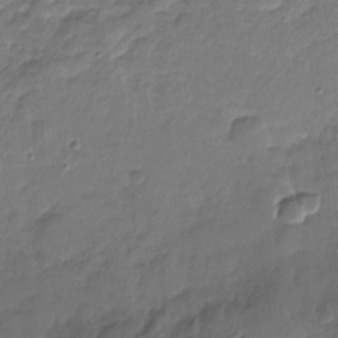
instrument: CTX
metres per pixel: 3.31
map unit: Nhu
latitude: -17.0865
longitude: -57.5560
